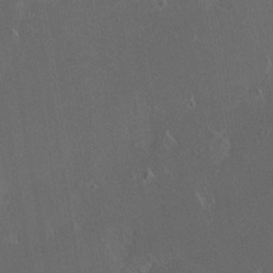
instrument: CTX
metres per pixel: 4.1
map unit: HNhu
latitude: 5.7072
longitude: 14.4062
